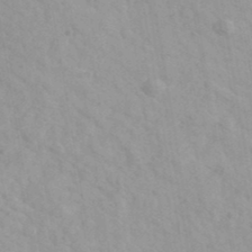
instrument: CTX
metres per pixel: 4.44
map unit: Ave
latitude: 39.9717
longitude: -107.5182
